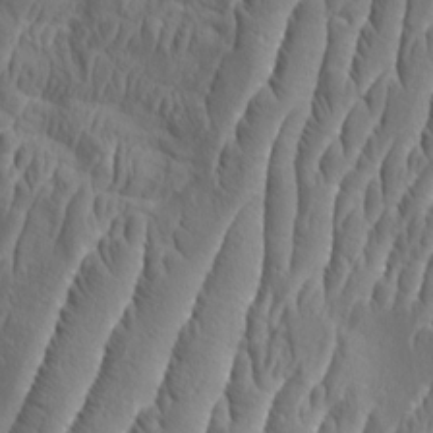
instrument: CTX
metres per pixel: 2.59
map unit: Aa
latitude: 8.9703
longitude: -132.5168
